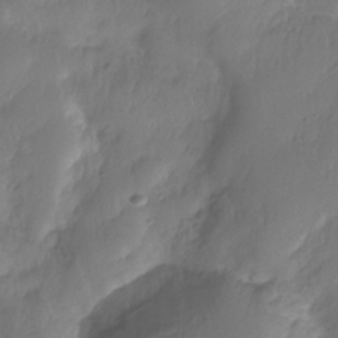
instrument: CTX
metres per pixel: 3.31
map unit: Nhe
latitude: -36.3873
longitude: -179.0459
